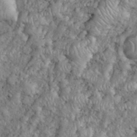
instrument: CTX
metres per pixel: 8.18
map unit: eHh
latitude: 38.3845
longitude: -57.0080
